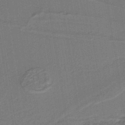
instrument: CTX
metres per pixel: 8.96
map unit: lHb
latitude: -39.8800
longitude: 55.0109
